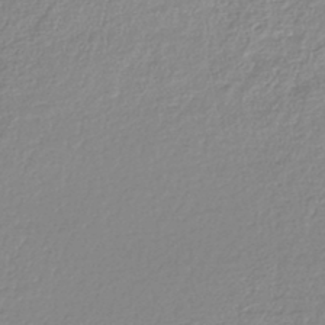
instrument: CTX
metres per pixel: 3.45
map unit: lHb
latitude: -44.3684
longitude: 68.8408
